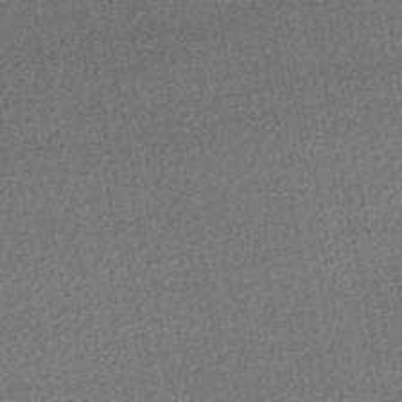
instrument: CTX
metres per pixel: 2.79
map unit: HNhu
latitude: -49.0109
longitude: 102.3306
